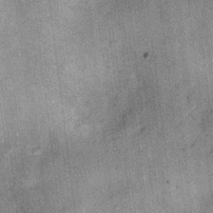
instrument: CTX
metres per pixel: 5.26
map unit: Ht
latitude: 9.0836
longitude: -37.1970
